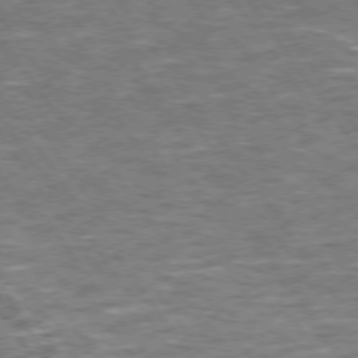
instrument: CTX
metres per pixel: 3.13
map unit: Hpe
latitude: 73.6883
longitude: -125.6505
